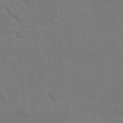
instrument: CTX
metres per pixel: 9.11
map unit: Hto
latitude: 10.1956
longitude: -35.7638
